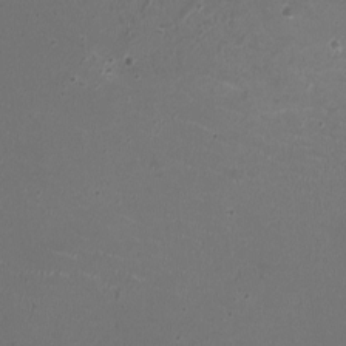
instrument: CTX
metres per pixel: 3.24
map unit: HNhu
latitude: -2.9730
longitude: -2.7435
